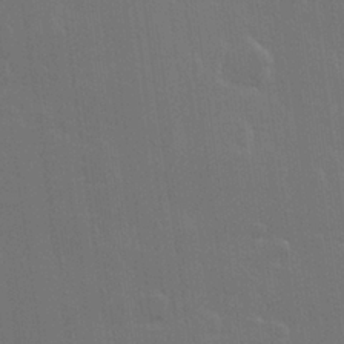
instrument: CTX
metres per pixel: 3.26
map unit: Hve
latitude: 22.7813
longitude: 147.2754
